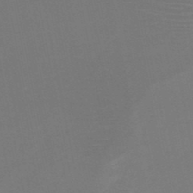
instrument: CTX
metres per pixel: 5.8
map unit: HNb
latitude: -50.0283
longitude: -45.8205
